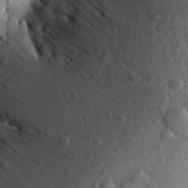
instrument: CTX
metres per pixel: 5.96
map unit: Aa
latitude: 15.5938
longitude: -142.4034
